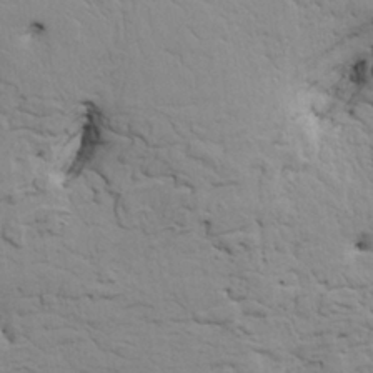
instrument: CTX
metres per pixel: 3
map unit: HNhu
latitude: 11.6316
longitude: 23.1242
